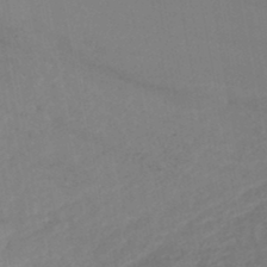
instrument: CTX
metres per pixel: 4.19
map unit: lHb
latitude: -46.5384
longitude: 75.1620
